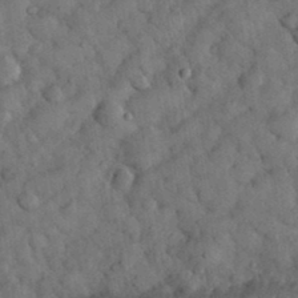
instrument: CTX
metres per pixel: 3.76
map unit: eHh
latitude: 33.7450
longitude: -68.3278
